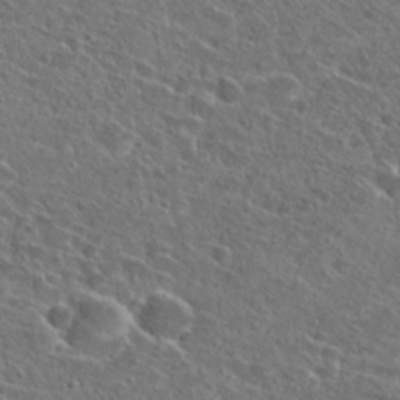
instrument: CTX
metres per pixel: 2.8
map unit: Hto
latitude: 26.1200
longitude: -46.6680
